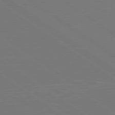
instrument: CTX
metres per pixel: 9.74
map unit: lApd
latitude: 79.8584
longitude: 163.7477
